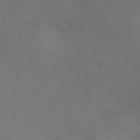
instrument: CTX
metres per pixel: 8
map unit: Ht
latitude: 2.8002
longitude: -28.0255
